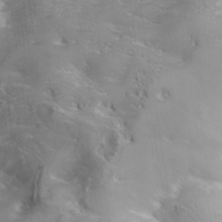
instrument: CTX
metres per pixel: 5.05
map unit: Hve
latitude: 32.5546
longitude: 148.6141
